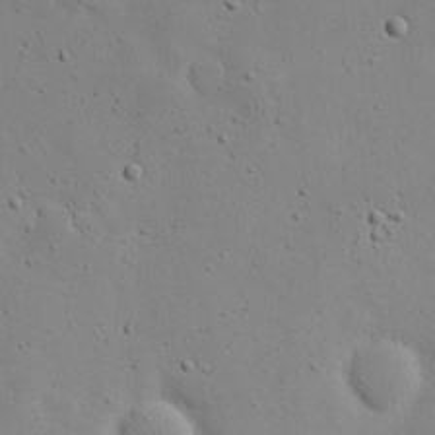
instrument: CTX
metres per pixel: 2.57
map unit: eHh
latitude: 18.3845
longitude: -71.3104
